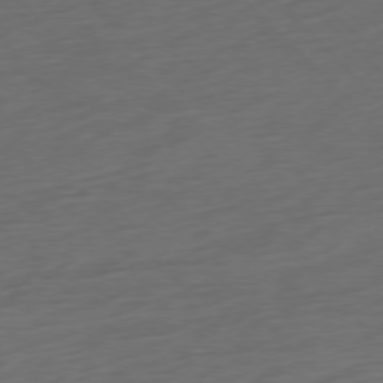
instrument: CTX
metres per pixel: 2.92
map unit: Ap
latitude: -76.5574
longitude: -78.4979
